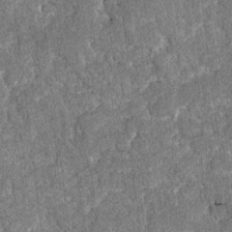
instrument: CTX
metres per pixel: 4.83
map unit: lAvf
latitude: -8.3117
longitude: -111.7072
